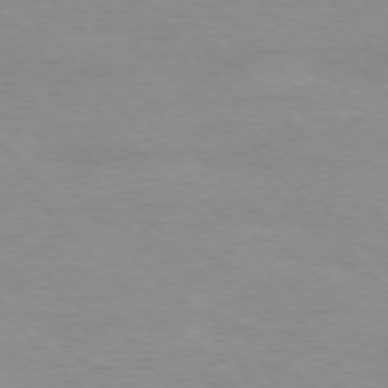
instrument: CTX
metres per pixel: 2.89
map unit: Ap
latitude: -76.8786
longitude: -87.8583
